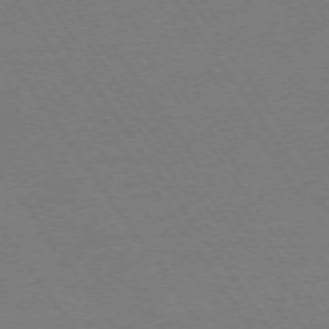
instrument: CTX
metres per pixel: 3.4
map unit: Ap
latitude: -74.1228
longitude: -70.4979
